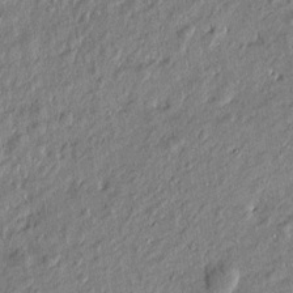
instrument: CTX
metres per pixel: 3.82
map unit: Htu
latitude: -6.8975
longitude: 177.4265
